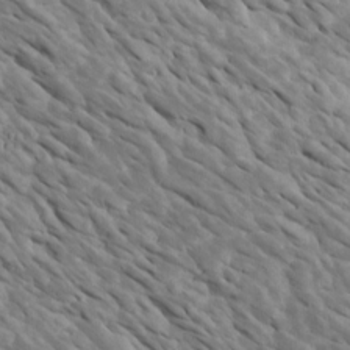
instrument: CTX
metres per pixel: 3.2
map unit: Htu
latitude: 1.9339
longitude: 143.0297
